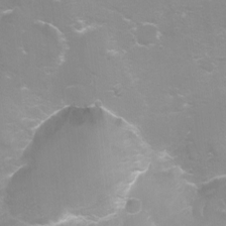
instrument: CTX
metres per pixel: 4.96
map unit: Ht
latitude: -10.5196
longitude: -44.9702
